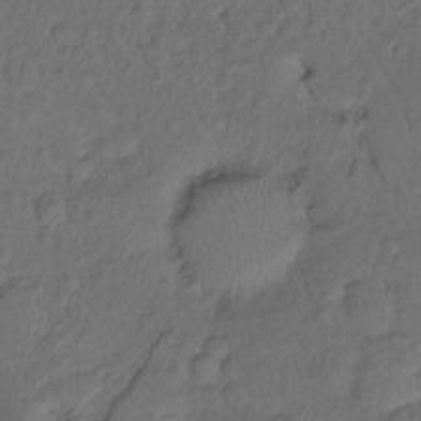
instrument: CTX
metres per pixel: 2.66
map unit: Hto
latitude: -7.8611
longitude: -46.6680
